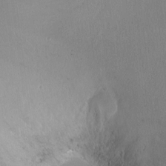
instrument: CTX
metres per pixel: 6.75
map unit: Ht
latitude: -15.7667
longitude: -40.8380
